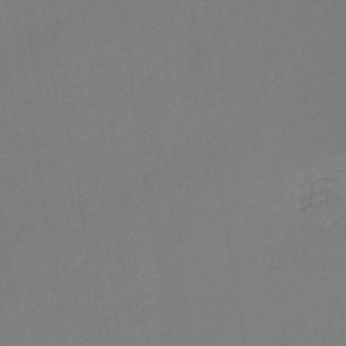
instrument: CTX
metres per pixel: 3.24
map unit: lHb
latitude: -42.7085
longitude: 60.0850
